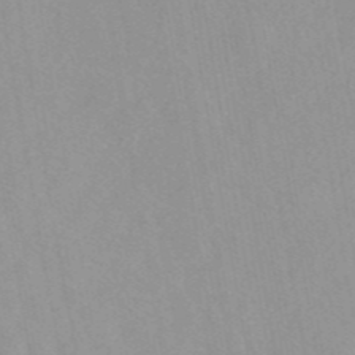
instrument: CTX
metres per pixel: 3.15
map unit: eAb
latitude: 44.2333
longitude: 115.6155
